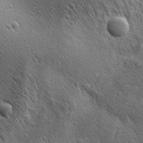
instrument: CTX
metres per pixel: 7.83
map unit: Ave
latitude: 21.8017
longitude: -137.3671
